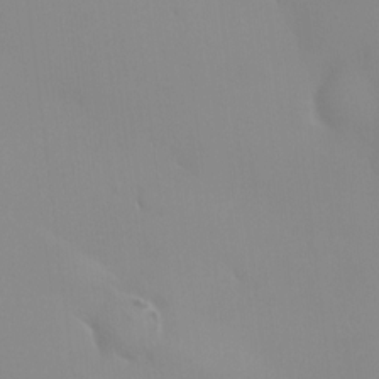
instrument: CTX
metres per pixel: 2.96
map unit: HNhu
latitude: 1.9339
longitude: 8.1228
